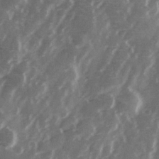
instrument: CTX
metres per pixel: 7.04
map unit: Ave
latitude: 13.7450
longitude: -103.1970
